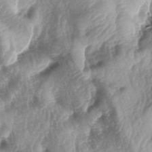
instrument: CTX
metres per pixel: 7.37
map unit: lAa
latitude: -5.0864
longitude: -126.6491
